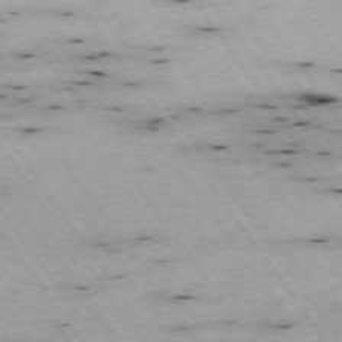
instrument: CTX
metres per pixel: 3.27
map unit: Hpe
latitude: -74.2173
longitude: 2.2739
